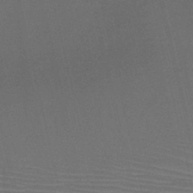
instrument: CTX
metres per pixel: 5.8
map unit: HNb
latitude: -47.2565
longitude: -41.1592
